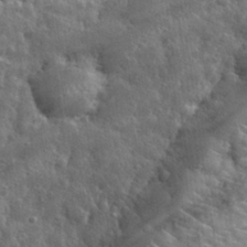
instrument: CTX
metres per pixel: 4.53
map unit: eHh
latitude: 32.4601
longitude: -79.3482
